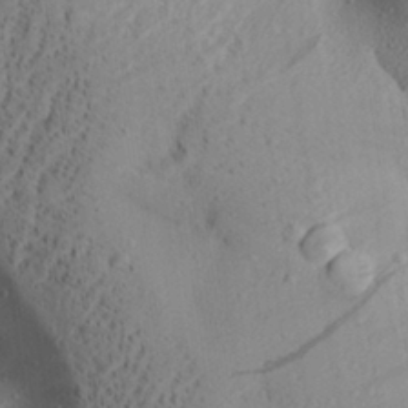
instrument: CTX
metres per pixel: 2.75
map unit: Aa
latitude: 28.4979
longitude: -131.6505
